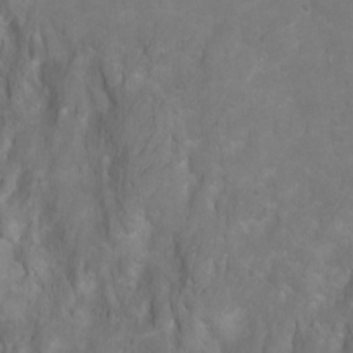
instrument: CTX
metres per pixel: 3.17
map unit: Hto
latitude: 2.4790
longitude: -35.9906
